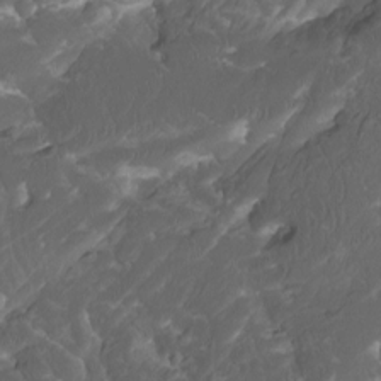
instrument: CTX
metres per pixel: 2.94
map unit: Htu
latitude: -11.7100
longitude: -73.8961
